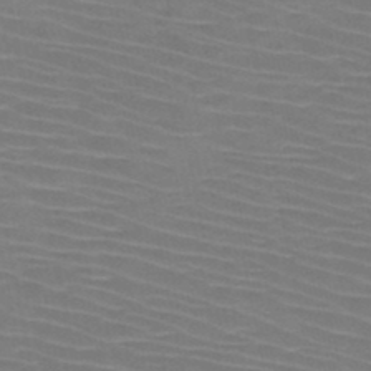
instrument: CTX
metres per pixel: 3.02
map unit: HNb
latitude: -47.4076
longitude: -44.8191
